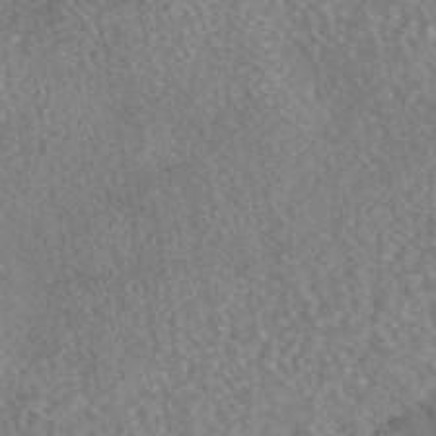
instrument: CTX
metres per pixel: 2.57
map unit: eAb
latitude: 45.3481
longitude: 107.5022
